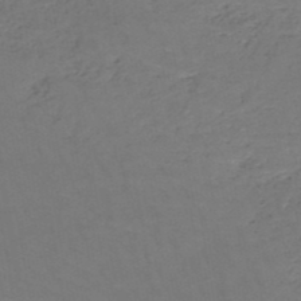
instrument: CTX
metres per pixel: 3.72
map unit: HNb
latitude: -49.9367
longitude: -53.0648
